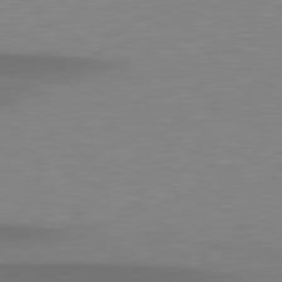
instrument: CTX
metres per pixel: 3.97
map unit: lApd
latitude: 79.4994
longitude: -94.4979
